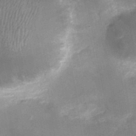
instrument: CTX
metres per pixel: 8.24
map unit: Nhu
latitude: 3.4993
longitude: -18.2522
